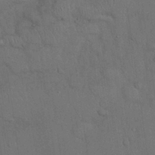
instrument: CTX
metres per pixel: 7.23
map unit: Nhu
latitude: 27.6127
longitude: -69.7639
